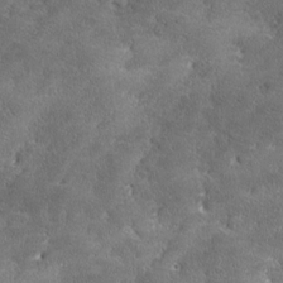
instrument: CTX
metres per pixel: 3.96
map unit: Ave
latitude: 17.7261
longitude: -136.5735
